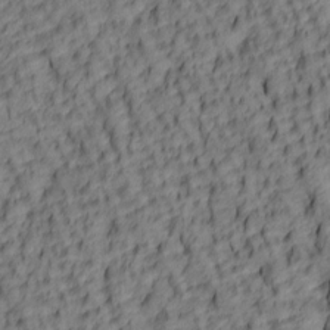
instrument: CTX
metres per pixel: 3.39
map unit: lAa
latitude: 5.7261
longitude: -116.2900
